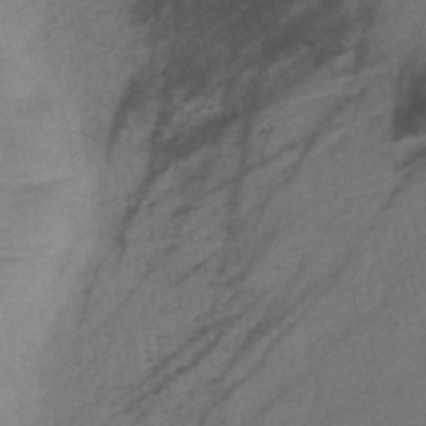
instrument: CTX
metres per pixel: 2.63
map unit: lHb
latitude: -40.9730
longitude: 77.7856
